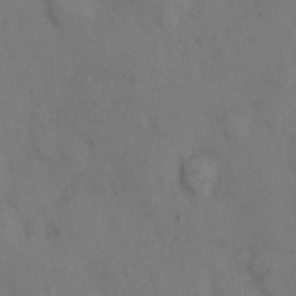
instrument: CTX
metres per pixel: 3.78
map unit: Hto
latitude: 11.2348
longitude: -61.5938
